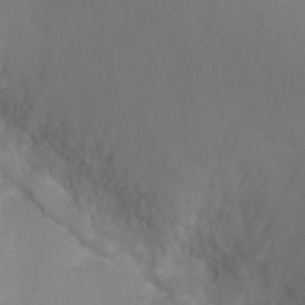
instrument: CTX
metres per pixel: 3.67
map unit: Ht
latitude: -2.8785
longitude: -27.9906
